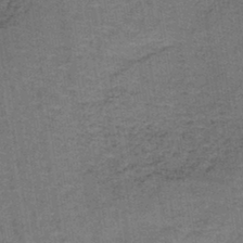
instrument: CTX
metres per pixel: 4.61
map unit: lHb
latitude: -41.6911
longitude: 57.4643
